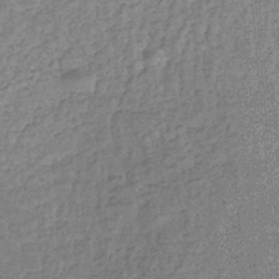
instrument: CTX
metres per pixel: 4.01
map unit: eHb
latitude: -32.0094
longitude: 73.4643
